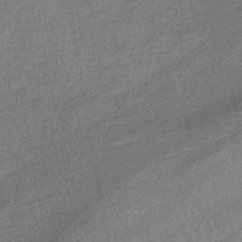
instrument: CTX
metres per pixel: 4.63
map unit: eHb
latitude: -44.5952
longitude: 88.7274
